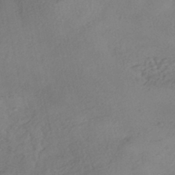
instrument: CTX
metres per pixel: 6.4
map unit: eHh
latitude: -42.5006
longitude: 122.5763
